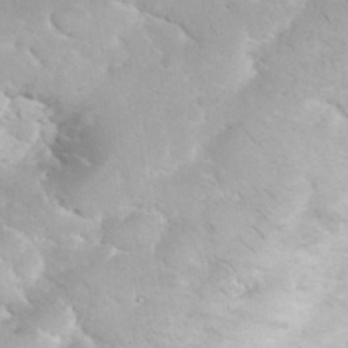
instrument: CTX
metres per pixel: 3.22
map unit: eHh
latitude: 35.4804
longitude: -63.4805
